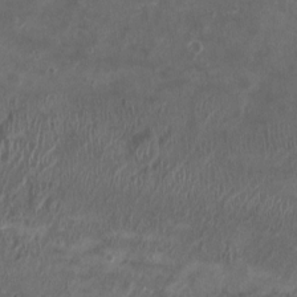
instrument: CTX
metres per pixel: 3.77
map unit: Ht
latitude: 3.0269
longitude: -19.4993
